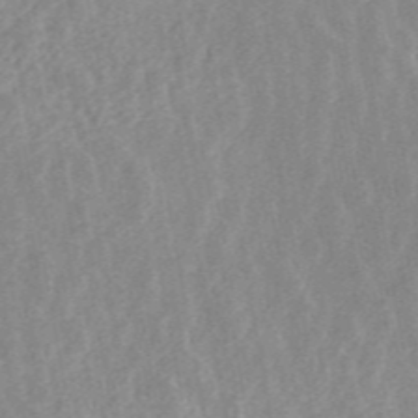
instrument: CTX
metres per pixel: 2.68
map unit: ANa
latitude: 45.9150
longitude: 30.1039
